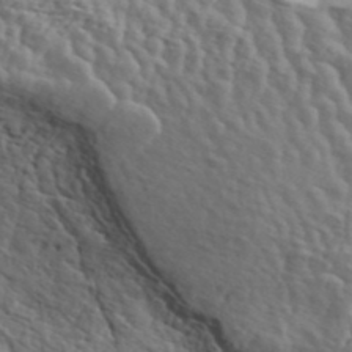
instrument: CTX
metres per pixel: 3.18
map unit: ANa
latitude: 43.3860
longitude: 46.4062
